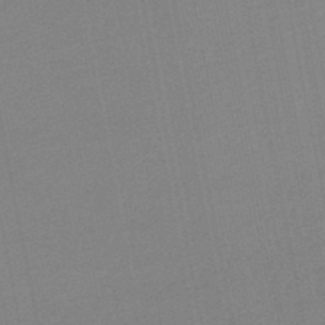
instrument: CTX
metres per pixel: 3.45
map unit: HNb
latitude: -47.9178
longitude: 58.4440
